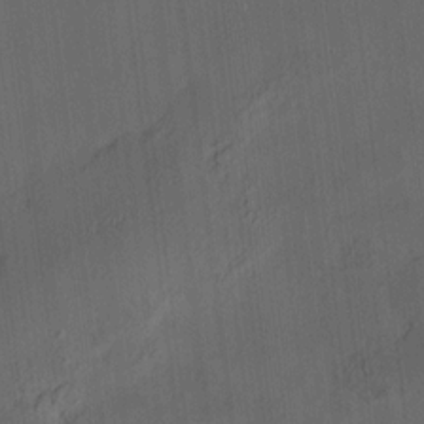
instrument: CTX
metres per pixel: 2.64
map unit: HNhu
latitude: 10.6302
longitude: 9.9556
